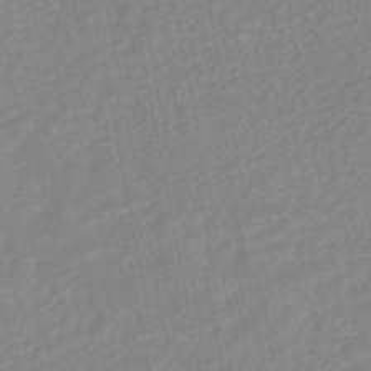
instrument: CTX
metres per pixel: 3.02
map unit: HNhu
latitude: -46.9730
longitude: 99.1242
